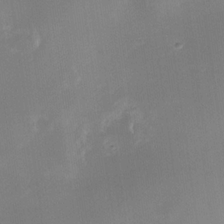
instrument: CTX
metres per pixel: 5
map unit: Nhe
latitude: -32.1417
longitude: -116.6868
